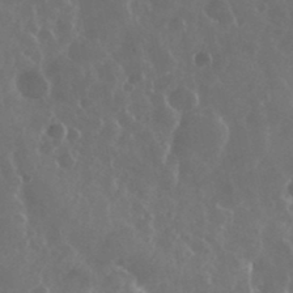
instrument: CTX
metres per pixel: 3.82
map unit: eHh
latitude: 35.1214
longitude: -58.9514
